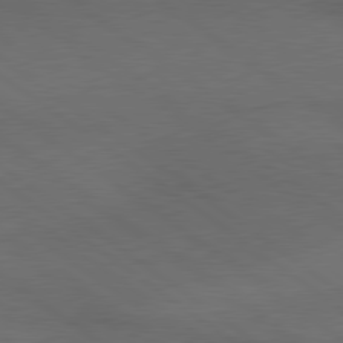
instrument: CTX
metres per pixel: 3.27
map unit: lApd
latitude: 79.6127
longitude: -177.0836
